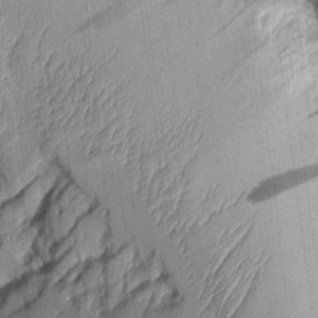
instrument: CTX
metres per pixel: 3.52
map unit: Aa
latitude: 9.7639
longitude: -128.0444
